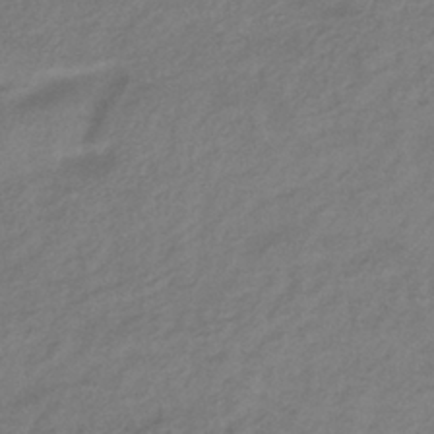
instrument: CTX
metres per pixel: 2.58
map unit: lHb
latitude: -36.8786
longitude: 71.8611
